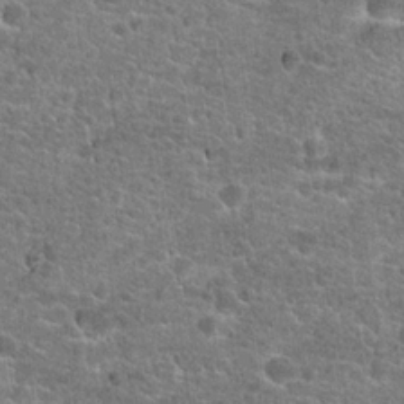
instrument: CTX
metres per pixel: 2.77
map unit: Hto
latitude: 20.5357
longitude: -43.8583
